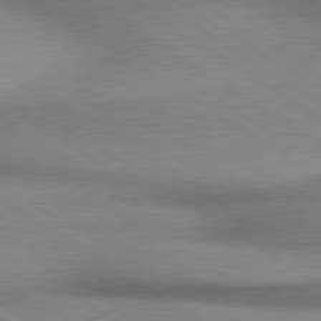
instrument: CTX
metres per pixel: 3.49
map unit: lApd
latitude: 79.9717
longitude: 167.3887
